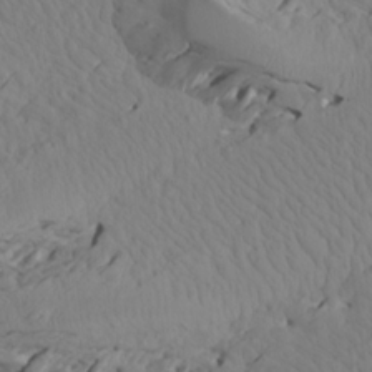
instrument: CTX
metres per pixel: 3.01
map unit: Aa
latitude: 18.0822
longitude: -144.1389
